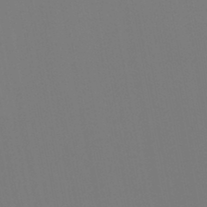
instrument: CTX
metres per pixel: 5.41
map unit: HNb
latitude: -44.5574
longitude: -44.3278
